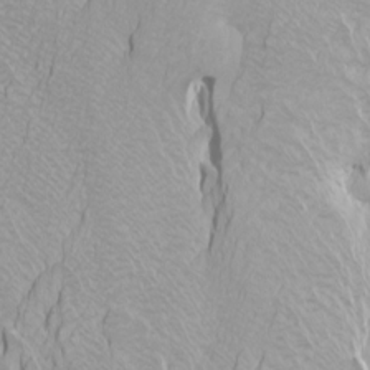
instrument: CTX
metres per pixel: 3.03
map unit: Htu
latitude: -4.4818
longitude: -72.3468
